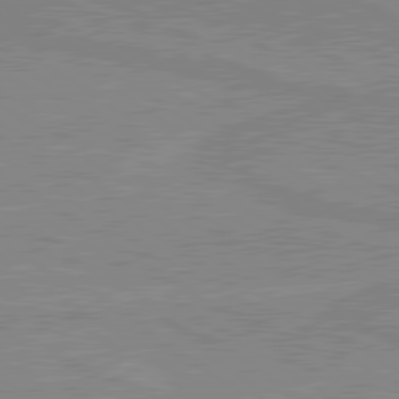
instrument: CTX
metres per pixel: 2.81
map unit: lApd
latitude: 80.0255
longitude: 170.2740
